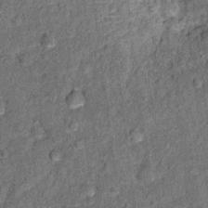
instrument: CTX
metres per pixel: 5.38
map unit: Ht
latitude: 9.3482
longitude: -38.5357
